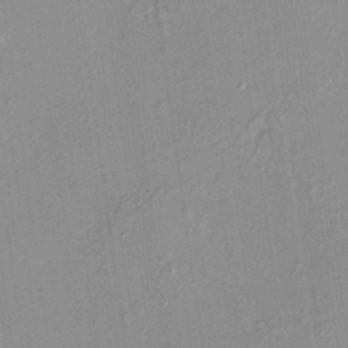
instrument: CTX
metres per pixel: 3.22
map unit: HNhu
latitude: 7.4237
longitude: 13.8422
